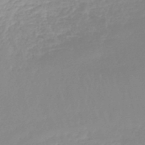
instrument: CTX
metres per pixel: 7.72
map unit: lHb
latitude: -46.1794
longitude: 64.3118
